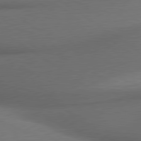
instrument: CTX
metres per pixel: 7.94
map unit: lApd
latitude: 79.9906
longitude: 176.2928
